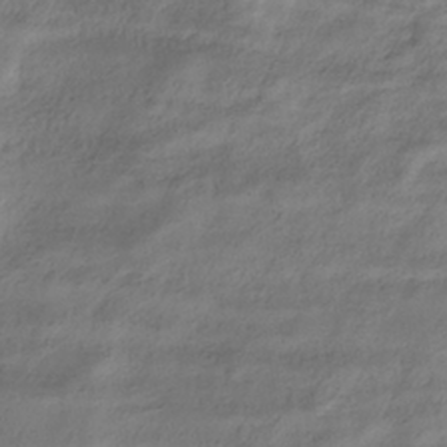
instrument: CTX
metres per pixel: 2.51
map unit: HNhu
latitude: -39.5966
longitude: 102.2362
